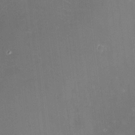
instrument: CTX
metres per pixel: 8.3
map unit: HNhu
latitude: 7.6505
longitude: 7.8611
